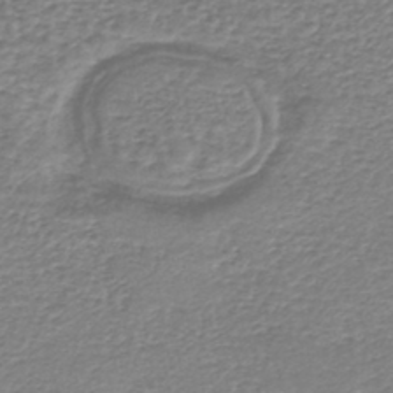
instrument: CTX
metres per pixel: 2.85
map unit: lHb
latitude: -42.2928
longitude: 72.9164
